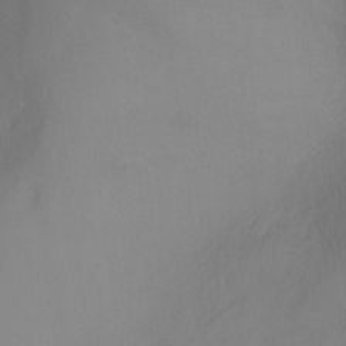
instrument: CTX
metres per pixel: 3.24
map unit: Ht
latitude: -6.0850
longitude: -27.8961
